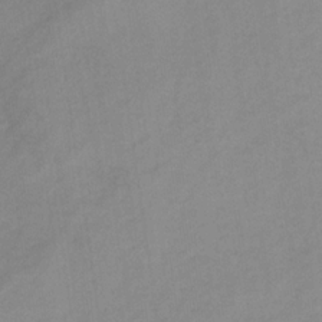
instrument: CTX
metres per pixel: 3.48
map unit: HNb
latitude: -31.4454
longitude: 62.9163
